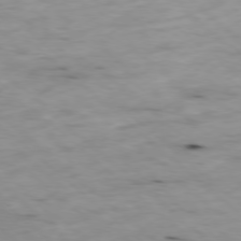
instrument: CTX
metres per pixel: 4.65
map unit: Ap
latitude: -78.4818
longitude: -89.0648
